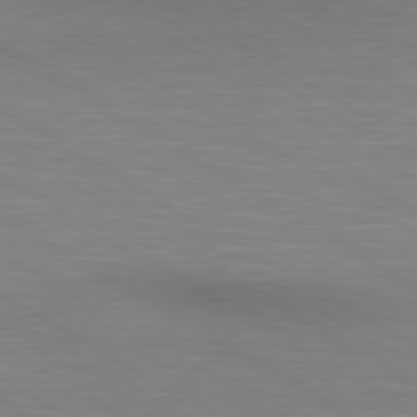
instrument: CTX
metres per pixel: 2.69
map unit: lApd
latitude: 80.2522
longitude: 125.8800
